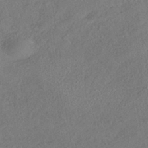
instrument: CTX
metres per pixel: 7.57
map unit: HNhu
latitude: -41.4454
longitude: 106.8597
